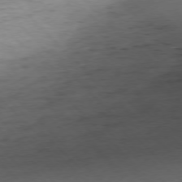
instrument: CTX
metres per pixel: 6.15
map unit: Ap
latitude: -77.1620
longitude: -80.2900
